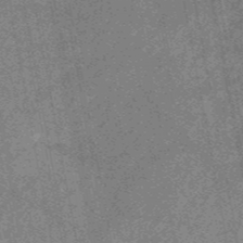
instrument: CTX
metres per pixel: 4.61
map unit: HNb
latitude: -53.0108
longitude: -49.4426
